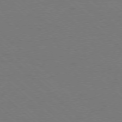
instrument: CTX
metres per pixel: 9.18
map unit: Ap
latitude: -78.3684
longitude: -84.8947
